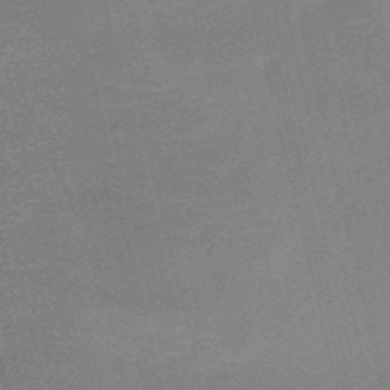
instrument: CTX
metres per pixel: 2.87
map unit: HNb
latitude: -52.2550
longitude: -47.3293
